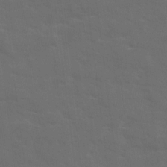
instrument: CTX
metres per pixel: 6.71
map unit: Ave
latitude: 18.4979
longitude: -130.4412
